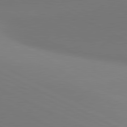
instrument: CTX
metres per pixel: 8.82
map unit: lApd
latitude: 81.1781
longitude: 145.4454
